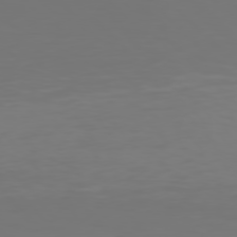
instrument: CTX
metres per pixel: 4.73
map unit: Hpe
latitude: 76.6868
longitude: -134.7057
